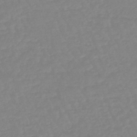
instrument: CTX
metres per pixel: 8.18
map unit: eHb
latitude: -45.1242
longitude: 80.9920
